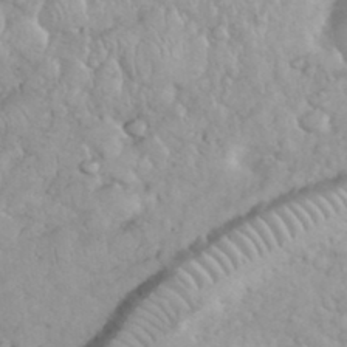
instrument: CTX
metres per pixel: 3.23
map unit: eHh
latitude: 35.3292
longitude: -63.5560
